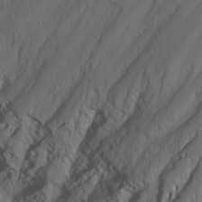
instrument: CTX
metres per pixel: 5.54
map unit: Nhu
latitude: -6.7652
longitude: -82.1199
